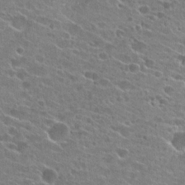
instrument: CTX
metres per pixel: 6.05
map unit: Hto
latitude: 24.4978
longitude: -42.9136
